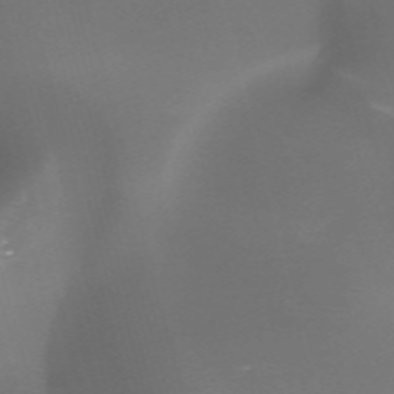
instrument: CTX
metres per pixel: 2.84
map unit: HNhu
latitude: -47.2187
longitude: 30.5951
